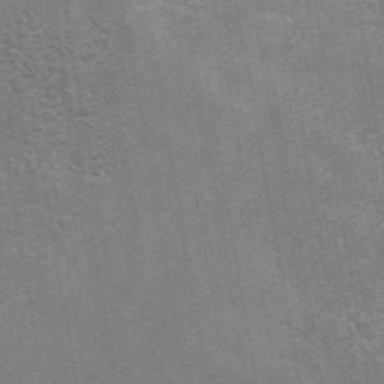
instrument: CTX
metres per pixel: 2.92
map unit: eAb
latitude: 42.4979
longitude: 106.6141
